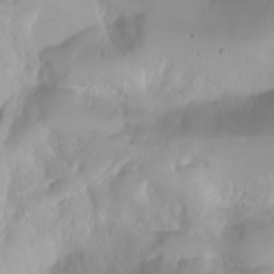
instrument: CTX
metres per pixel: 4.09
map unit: Nhu
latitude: -4.5196
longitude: -85.0648
